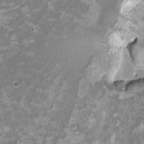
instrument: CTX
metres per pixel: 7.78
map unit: HNhu
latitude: 2.2144
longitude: -3.1781
